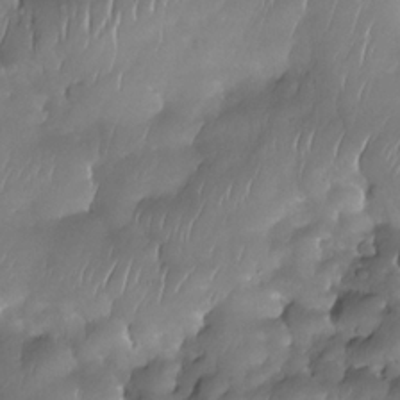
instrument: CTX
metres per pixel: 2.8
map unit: Nhe
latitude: -31.1242
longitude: -140.1388
